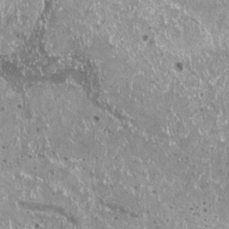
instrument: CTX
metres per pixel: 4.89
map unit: HNhu
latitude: 2.8002
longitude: 5.8611
